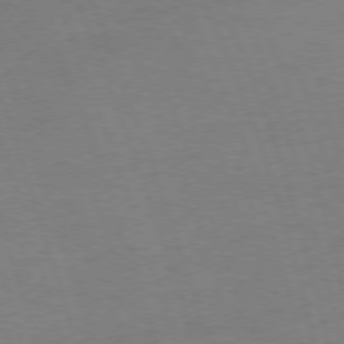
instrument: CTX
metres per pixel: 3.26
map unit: Ap
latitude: -74.8408
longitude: -74.6302
